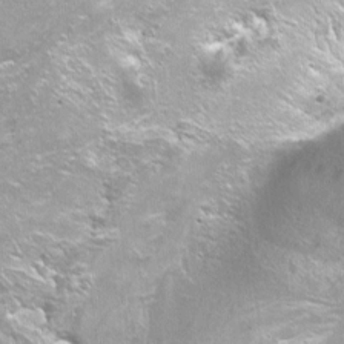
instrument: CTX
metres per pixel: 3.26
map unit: Nhu
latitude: -6.6518
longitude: -44.6679
